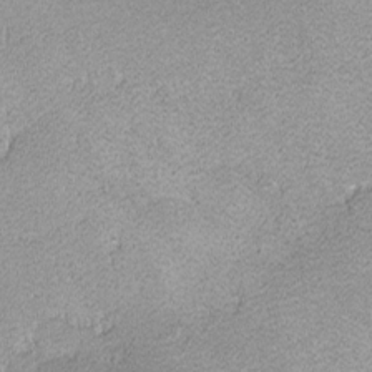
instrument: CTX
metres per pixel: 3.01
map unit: lHvf
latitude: -14.0850
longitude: -103.7638
